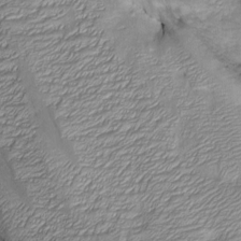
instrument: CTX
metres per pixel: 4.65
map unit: Htu
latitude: -7.0297
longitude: 144.1795
